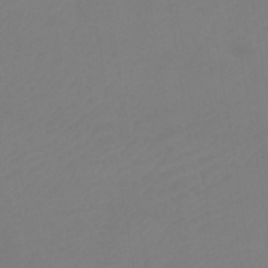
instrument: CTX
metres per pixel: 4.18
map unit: lHb
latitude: -38.2929
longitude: 74.4818
